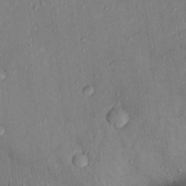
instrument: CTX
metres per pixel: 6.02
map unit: Hto
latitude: 14.9703
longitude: -31.0270
